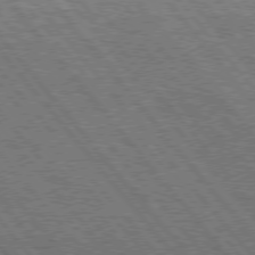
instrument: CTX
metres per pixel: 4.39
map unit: Hpe
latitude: 75.3671
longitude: -139.6694
